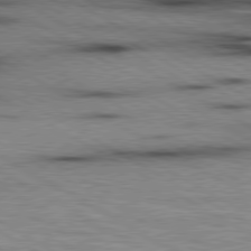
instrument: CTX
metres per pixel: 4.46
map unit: lApd
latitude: 80.0255
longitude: 162.1228
